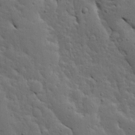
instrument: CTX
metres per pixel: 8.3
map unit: Ave
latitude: 13.5749
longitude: -134.2333
